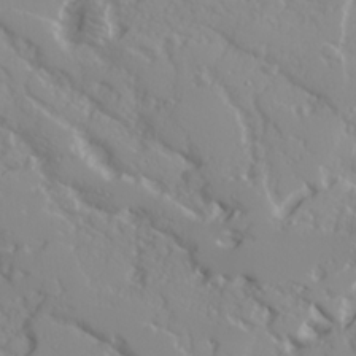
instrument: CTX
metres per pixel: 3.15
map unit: Ave
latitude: 17.0081
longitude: -129.2726
